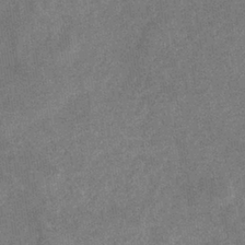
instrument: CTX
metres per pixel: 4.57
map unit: eHb
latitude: -35.9178
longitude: 78.4440
